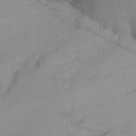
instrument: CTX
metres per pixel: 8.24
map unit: Ht
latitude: -16.2551
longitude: -47.0081
